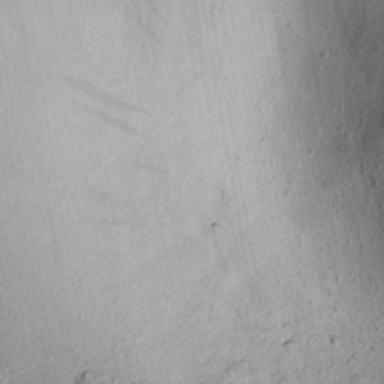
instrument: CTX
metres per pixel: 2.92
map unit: lAvf
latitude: 8.3467
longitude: 166.4818
